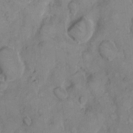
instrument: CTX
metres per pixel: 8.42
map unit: eHh
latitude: 7.9528
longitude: -63.3671
